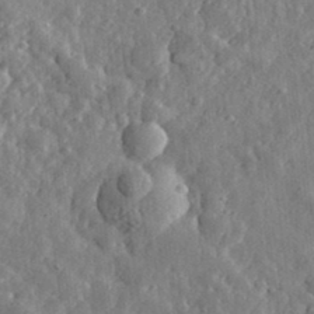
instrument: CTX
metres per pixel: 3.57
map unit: eHh
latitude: 35.0647
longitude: -80.4412
